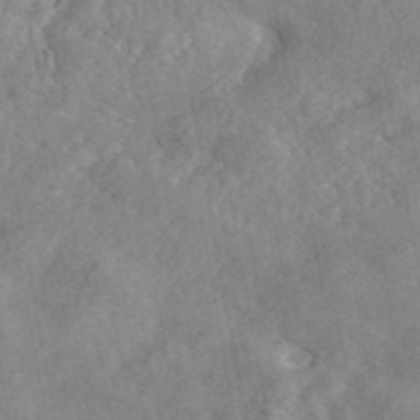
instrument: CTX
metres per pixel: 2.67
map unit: eAb
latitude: 46.3468
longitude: 127.9367
